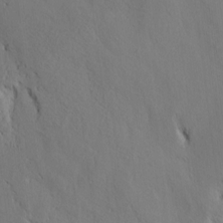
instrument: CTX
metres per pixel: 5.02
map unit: lAvf
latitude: 7.9150
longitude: 166.1039
